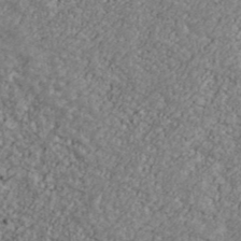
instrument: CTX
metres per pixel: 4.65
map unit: Ave
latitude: 40.9135
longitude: -111.3104
